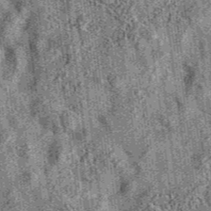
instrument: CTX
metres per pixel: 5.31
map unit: eAb
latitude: 36.1011
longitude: 107.4832
